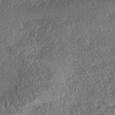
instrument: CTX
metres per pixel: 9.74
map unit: eHh
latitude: -41.7289
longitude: 123.5210
